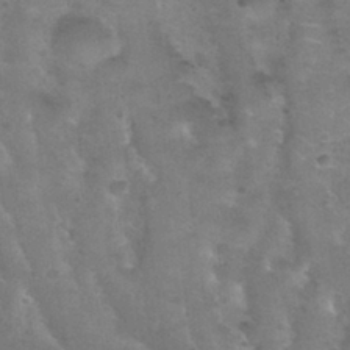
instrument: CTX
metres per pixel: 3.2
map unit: Nhu
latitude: 29.6694
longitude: -50.2522
